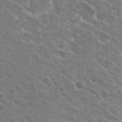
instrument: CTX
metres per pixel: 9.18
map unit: Hto
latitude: 24.4601
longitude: -39.4237
